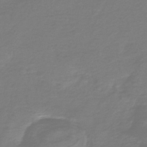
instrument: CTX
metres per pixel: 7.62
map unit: HNb
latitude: -46.5384
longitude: 53.3320
